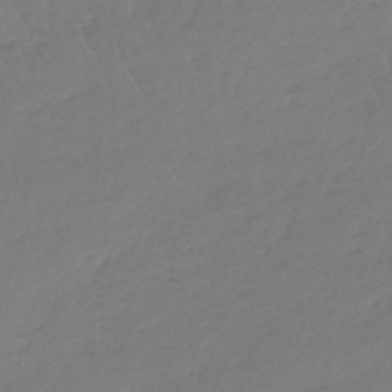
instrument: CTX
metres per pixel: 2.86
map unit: lHb
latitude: -45.1998
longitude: 70.1417
